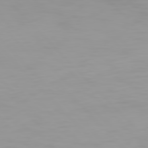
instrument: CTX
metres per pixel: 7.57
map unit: Hpe
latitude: 77.1970
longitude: -163.7639
